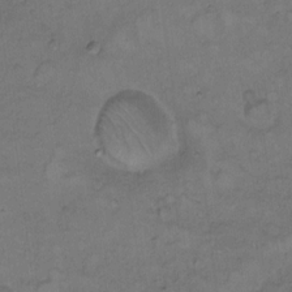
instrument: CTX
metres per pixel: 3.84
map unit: Hto
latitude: 7.9906
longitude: -60.7057
